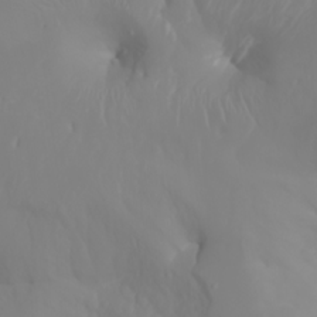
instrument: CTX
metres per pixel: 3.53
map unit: Nhu
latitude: -6.8219
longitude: -88.6680
